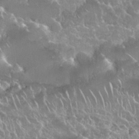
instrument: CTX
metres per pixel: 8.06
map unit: Nhu
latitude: 24.5923
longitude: -61.0458
